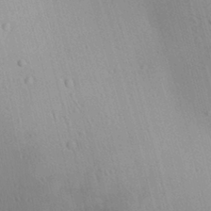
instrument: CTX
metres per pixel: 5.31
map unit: Ave
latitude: 22.6490
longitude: -136.7058
